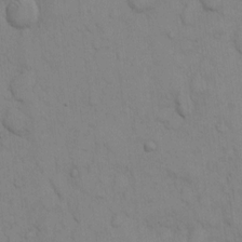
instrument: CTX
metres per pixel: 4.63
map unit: Hto
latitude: 12.4412
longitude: -56.9135
